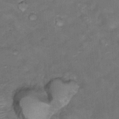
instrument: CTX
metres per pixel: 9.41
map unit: Hto
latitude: 12.4601
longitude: -36.2334
